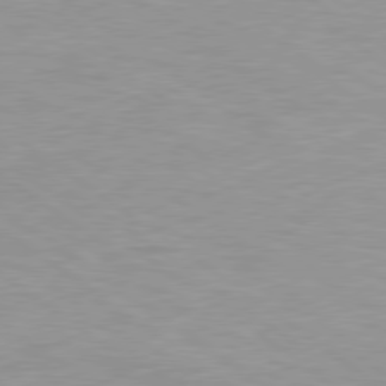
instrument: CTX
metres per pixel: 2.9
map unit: Hpe
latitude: 78.7813
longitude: -151.8394
